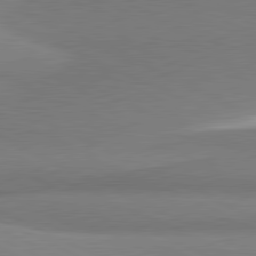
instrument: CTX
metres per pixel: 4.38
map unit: lApd
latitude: 81.0269
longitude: 166.4818
